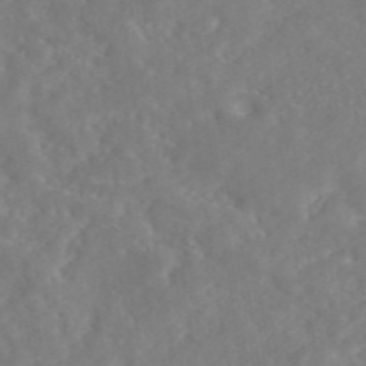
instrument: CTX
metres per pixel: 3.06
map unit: eAb
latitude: 45.6694
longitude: 127.3320
